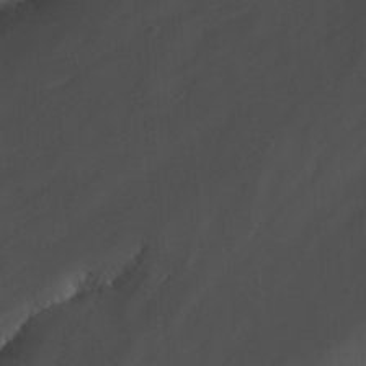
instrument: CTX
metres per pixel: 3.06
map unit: Nhu
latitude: -13.0298
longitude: -65.5560
